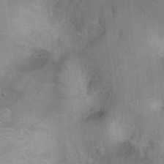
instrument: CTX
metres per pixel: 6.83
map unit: Ht
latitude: -3.7288
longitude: -16.7813
